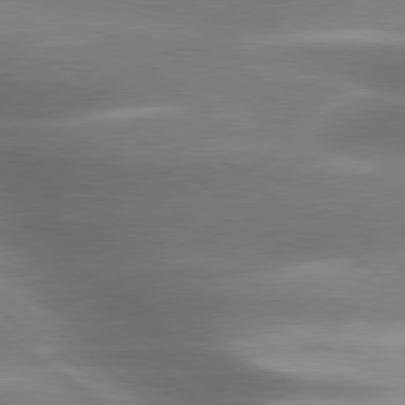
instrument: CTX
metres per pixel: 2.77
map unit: lApd
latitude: 79.6127
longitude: -118.3467
